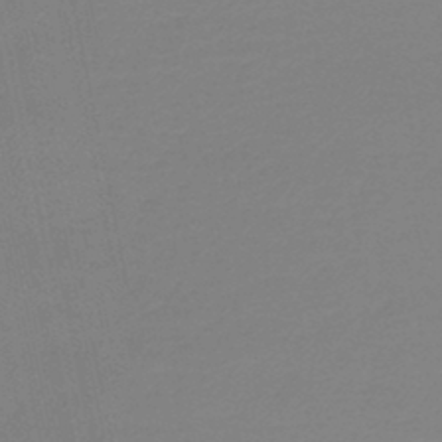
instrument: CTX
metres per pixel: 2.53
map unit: lHb
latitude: -44.2551
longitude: 61.1620
